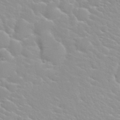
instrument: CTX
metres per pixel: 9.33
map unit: Nhu
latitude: 30.3657
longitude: -50.7813
